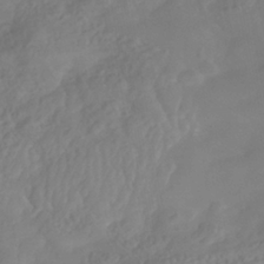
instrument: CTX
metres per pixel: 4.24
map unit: Nhe
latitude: -40.8219
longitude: -110.3090
